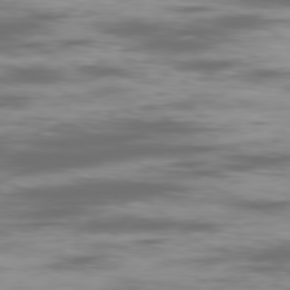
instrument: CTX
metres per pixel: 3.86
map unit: Ap
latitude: -79.3509
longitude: -74.1956
